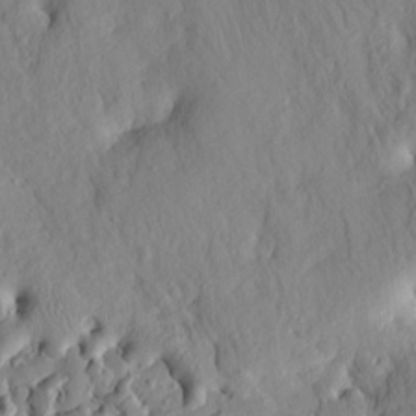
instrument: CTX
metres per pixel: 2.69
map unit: HNhu
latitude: 11.3860
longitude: 23.7667
